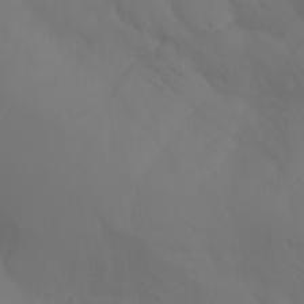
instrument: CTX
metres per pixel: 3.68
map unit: Aa
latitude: -11.0864
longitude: -68.3656
